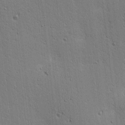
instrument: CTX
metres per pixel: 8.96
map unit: lAa
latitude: 13.1403
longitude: -107.7639
